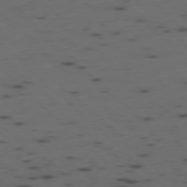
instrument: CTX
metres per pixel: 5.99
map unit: Ap
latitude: -78.3495
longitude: -61.7827
